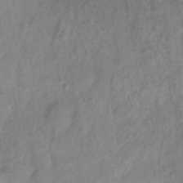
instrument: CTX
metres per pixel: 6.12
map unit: Ht
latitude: -1.1998
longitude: -33.1025
